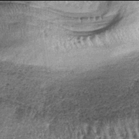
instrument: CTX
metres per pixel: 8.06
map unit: lHb
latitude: -38.0094
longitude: 65.1242
